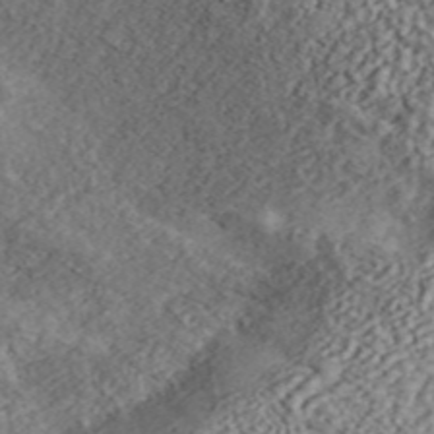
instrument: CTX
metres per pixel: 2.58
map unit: ANa
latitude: 45.4048
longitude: 46.4251
